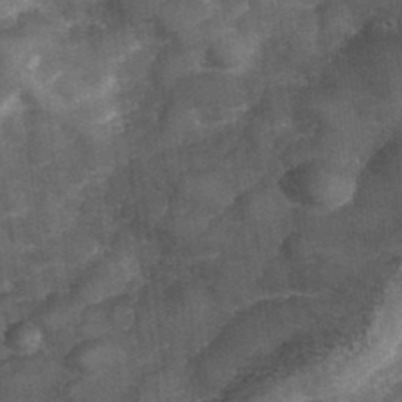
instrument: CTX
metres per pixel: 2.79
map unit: Hve
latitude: 33.0836
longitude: 151.4643
